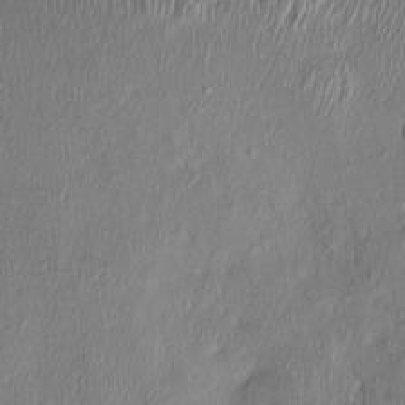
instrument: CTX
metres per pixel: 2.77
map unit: Nhu
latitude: -1.2376
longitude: -14.5735
